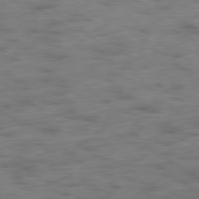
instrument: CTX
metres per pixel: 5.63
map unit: Hpe
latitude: -79.1053
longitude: -22.7435
